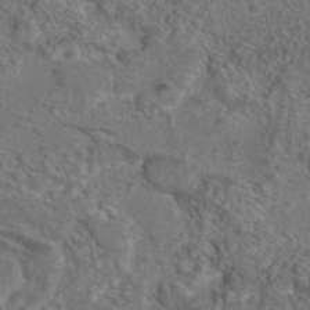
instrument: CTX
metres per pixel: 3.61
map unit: eAb
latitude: 43.5182
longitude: 103.8422
